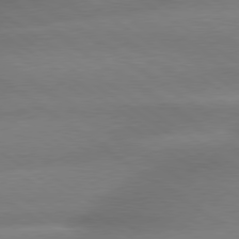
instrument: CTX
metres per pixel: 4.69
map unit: lApd
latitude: 79.1970
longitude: -134.9324
